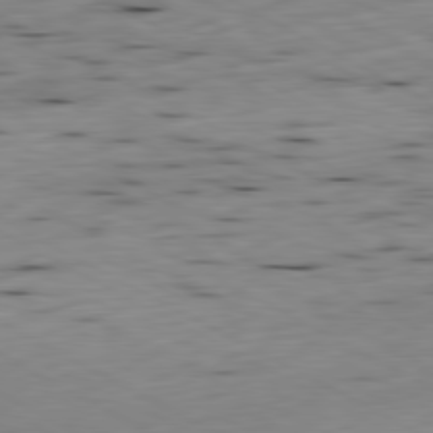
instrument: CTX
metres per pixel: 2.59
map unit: Ap
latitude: -80.9164
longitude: -71.0458
